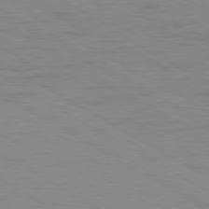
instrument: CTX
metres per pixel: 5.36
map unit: Ap
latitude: -80.5196
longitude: -52.3656
